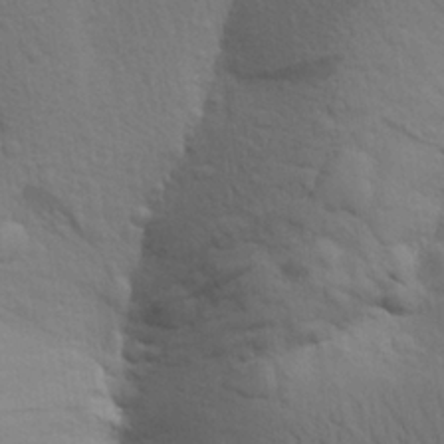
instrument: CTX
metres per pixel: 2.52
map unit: Aa
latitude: 24.5545
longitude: -148.7435
